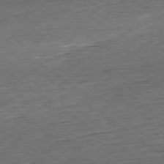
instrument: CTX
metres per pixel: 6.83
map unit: Hpe
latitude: -79.5777
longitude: 11.9556
